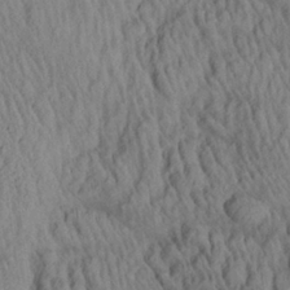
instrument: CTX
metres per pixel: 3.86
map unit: Aa
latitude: 27.3293
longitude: -135.7071
